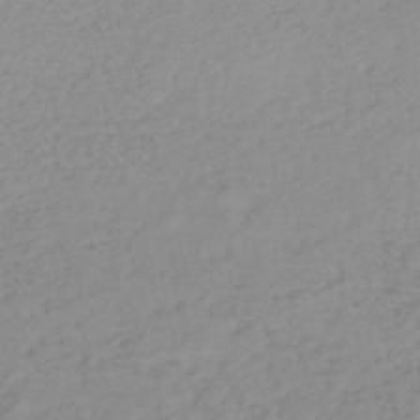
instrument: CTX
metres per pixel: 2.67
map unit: HNhu
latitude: -46.3684
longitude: 30.0283
